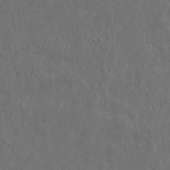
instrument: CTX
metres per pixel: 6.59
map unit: eHh
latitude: 10.5168
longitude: -72.7813
